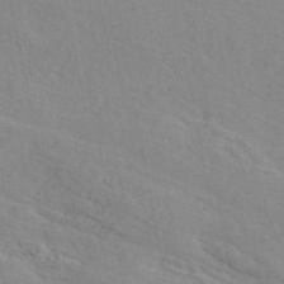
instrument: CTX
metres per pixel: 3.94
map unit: eAb
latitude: 48.5546
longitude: 120.0472
